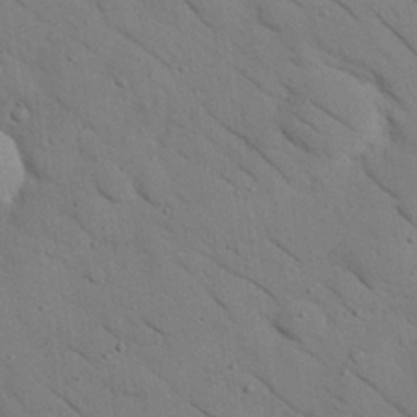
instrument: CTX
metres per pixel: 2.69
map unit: Nhu
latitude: 24.4034
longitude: -74.3656
